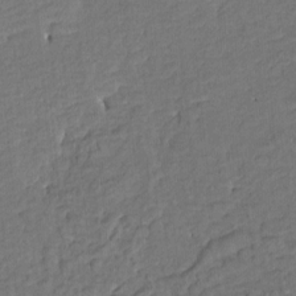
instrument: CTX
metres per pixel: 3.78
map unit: HNhu
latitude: 3.4237
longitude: -7.7639
